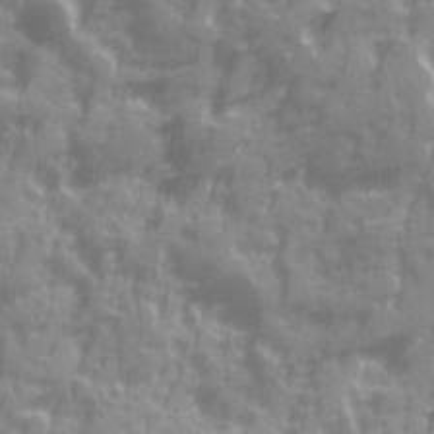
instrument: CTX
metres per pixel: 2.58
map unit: Ave
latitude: 19.8394
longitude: -132.1767
